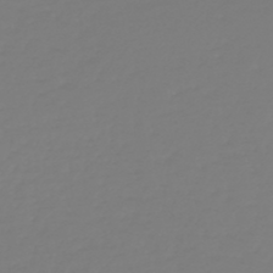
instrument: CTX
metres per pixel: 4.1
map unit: HNb
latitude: -46.2739
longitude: 56.3495
